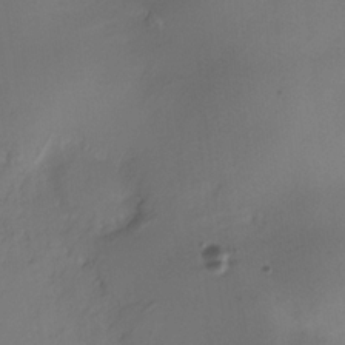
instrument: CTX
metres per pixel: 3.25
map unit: HNhu
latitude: -27.4076
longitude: 75.0487
